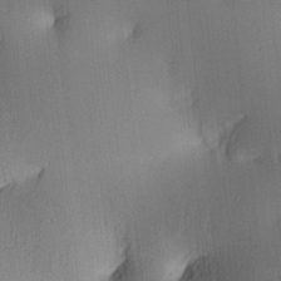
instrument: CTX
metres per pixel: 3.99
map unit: lAa
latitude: 4.4601
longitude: -112.2711
